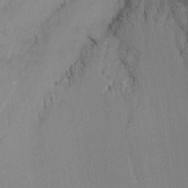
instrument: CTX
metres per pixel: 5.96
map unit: Ht
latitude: -16.5952
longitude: -47.7450
